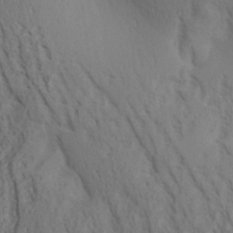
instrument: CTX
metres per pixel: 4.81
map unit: Aa
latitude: 30.5924
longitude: -140.3089
